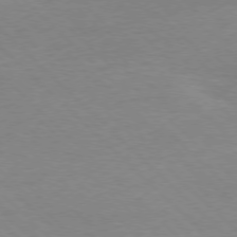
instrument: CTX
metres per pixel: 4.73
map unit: Ap
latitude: -77.6155
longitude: -86.7435
